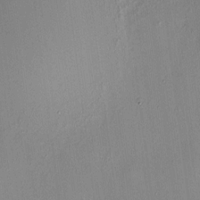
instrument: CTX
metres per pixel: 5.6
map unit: HNhu
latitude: 7.5182
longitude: 12.5007
